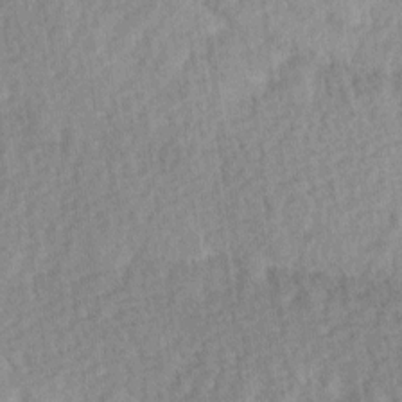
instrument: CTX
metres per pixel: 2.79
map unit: Ave
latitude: 11.0648
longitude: -107.1214
